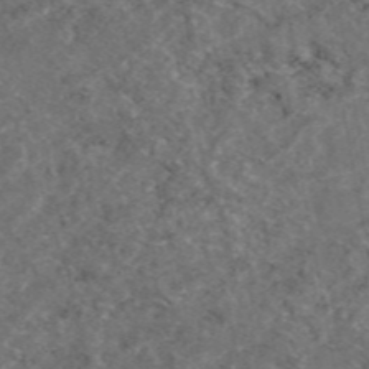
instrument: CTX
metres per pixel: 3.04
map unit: eAb
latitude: 46.9703
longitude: 112.2173
